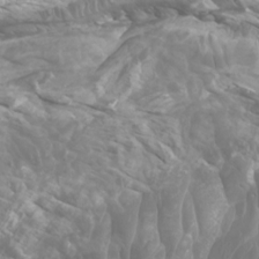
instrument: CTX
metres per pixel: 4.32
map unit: Htu
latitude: -5.3887
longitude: -75.9339
